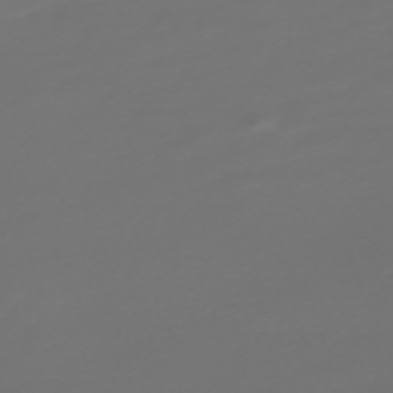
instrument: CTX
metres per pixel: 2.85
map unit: Nve
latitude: -59.7666
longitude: 57.9367
